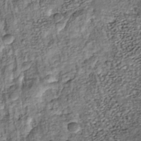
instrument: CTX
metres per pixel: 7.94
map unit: Nhu
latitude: -38.5007
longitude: -81.5749
